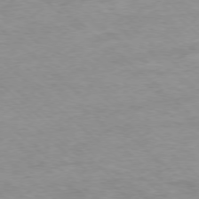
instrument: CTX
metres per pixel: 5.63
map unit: Ap
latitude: -77.5021
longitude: -93.1970
